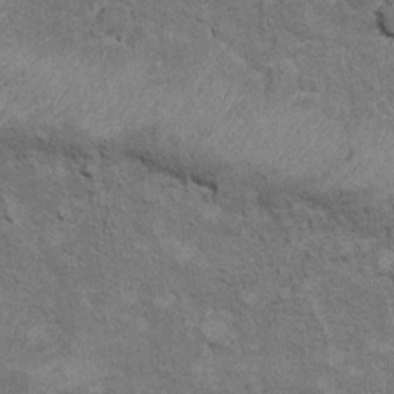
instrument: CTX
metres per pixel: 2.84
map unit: Hto
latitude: 10.0255
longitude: -36.7057
